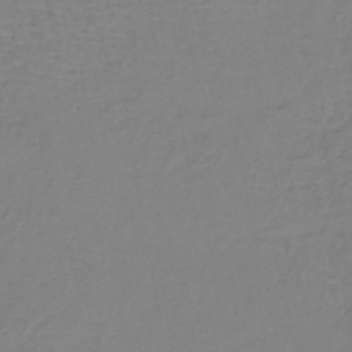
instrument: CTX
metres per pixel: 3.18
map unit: lHb
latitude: -41.1431
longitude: 61.0298
